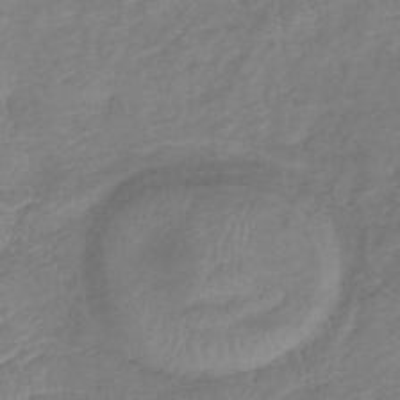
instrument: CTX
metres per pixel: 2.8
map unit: eHb
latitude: -38.4251
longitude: 75.5777
